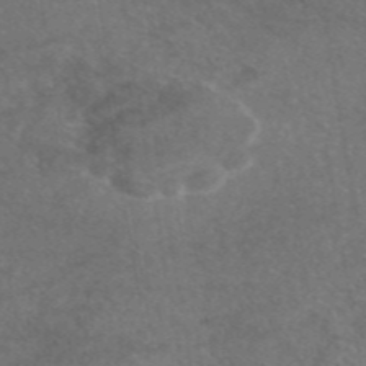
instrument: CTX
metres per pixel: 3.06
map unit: eAb
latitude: 46.6869
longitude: 110.9163
